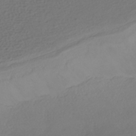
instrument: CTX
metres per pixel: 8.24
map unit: HNhu
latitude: -39.6155
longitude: 96.5007
